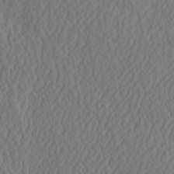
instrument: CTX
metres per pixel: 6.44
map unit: eHh
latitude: -3.0297
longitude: 16.6897
